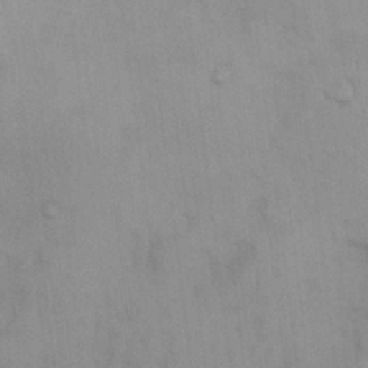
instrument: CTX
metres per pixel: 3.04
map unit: Nhu
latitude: 6.4223
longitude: -24.1955
